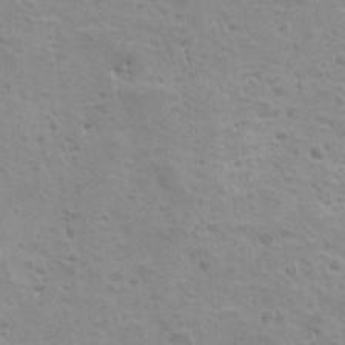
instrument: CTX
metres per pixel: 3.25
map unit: Ave
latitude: 10.2712
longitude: -104.6491
